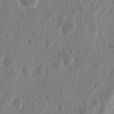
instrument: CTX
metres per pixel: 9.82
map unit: Nhu
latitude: 13.8206
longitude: -73.8206
